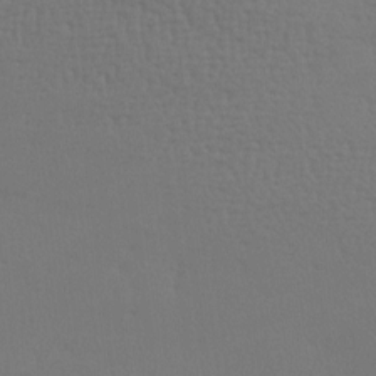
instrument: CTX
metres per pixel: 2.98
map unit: lAa
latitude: -8.0472
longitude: -125.1781
